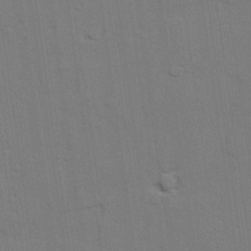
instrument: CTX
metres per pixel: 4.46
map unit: lAvf
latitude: 27.3860
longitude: -108.9135
